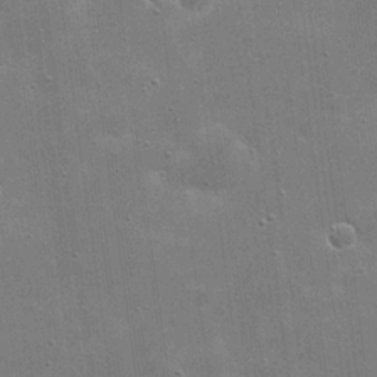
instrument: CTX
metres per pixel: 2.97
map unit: eHh
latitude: 20.9703
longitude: -66.8946
